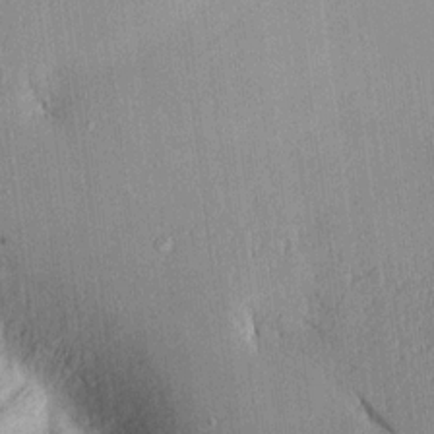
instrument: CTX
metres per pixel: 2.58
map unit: Aa
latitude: 16.4223
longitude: -147.8584
